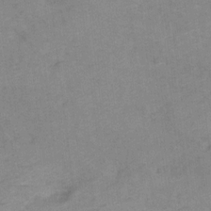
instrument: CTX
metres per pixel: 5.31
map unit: Hto
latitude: 7.0269
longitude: -36.8758
